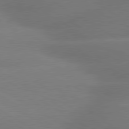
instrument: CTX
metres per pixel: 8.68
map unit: lApd
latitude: 80.0822
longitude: -149.6127
